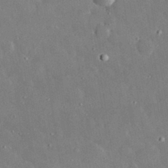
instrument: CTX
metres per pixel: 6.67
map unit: lHvf
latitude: 32.7624
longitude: -85.3671
